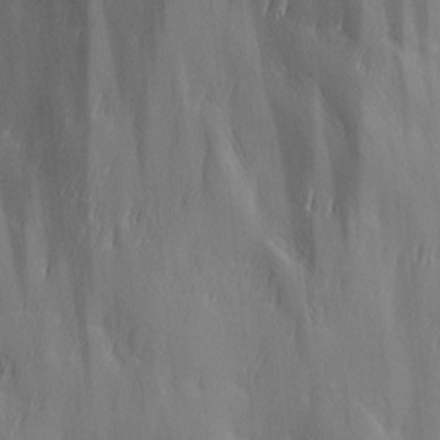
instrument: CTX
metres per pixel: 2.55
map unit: Ave
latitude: 12.8758
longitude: -105.0837
